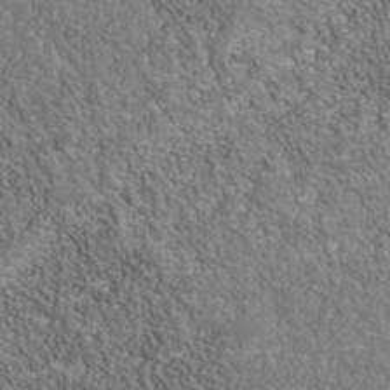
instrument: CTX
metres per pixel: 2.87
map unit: Nhu
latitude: -40.0661
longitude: -83.9528
